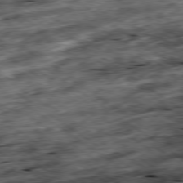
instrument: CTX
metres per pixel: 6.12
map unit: Ap
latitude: -79.4832
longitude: -50.1766
